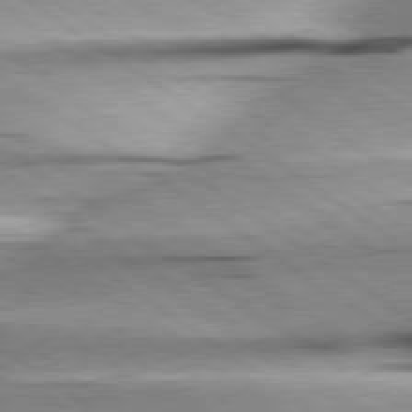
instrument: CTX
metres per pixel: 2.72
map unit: lApd
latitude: 79.1592
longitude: -155.6505
